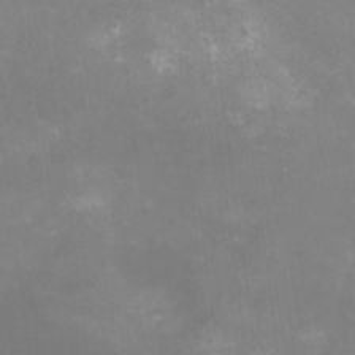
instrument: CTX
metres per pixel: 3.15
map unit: Nhu
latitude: -16.1039
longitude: -56.2900
